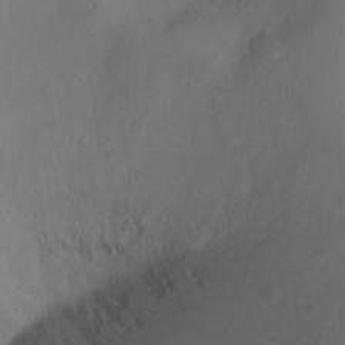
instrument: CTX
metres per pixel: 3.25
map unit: Ht
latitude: -11.2943
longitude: -35.5182
